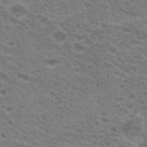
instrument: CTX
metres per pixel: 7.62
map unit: Hto
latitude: 21.8584
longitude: -37.6127
